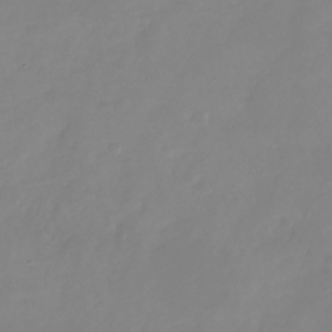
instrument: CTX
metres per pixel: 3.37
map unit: Nhu
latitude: -24.2550
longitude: -69.4616
